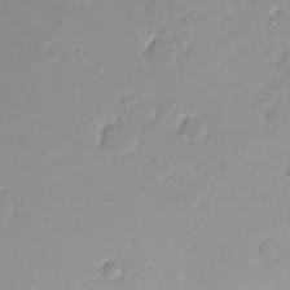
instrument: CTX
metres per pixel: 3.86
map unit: Nhu
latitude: 22.3656
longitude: -63.4049
